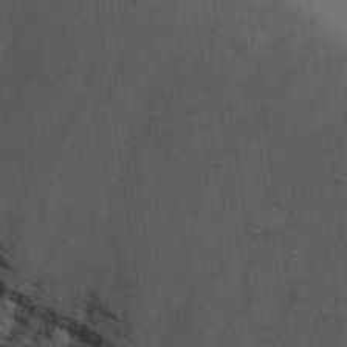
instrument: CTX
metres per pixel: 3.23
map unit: eHh
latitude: 26.2712
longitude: -68.3656
